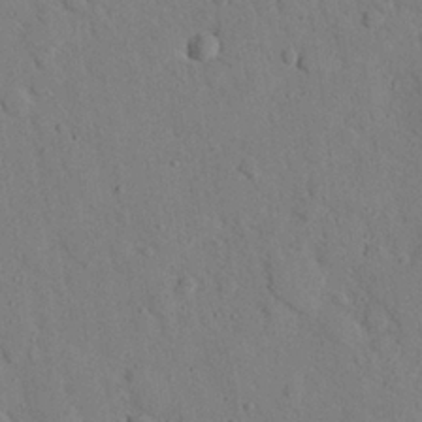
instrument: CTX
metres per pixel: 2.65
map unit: eHh
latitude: 26.1389
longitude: -79.2537
